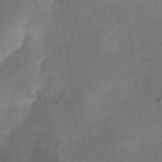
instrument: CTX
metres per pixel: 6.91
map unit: HNhu
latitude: 8.4790
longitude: -3.6883
